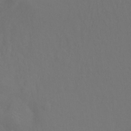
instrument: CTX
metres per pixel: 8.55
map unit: Hto
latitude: -10.4818
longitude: -38.2145
